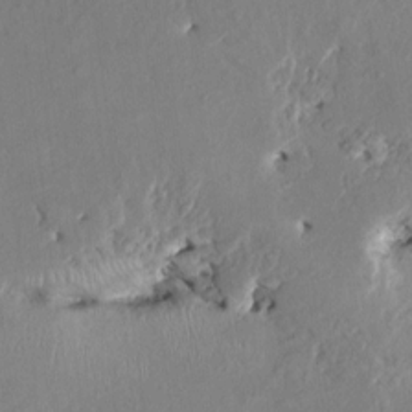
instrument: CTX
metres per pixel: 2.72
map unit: HNhu
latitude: 4.2711
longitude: -4.6113
